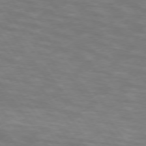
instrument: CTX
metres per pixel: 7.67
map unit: lApd
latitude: 74.5357
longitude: -54.8002
